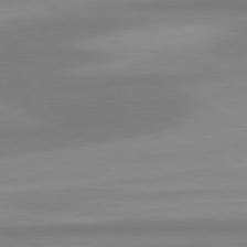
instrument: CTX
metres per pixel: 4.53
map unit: lApd
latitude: 80.4223
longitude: 177.0675
